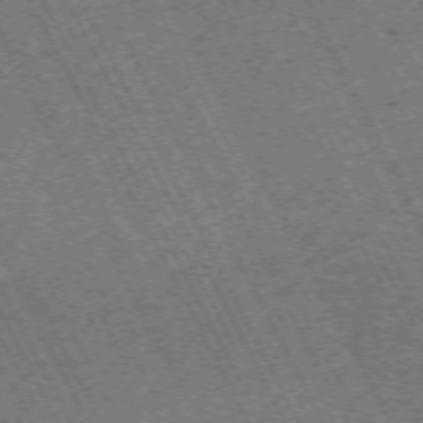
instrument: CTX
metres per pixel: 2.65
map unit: Hpe
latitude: -71.8611
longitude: 10.5763
